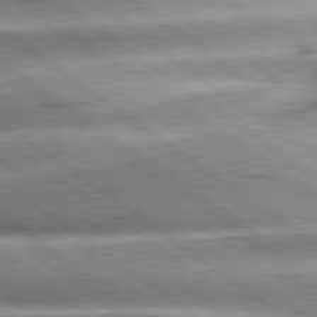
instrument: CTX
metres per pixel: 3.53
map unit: lApd
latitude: 79.7639
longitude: -140.6490
